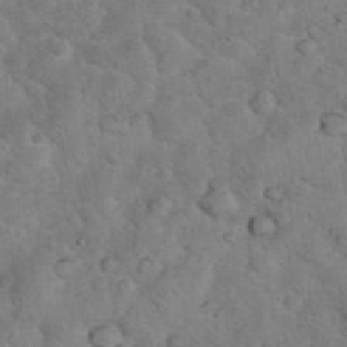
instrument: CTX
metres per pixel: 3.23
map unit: eHh
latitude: 36.7813
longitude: -66.3089
